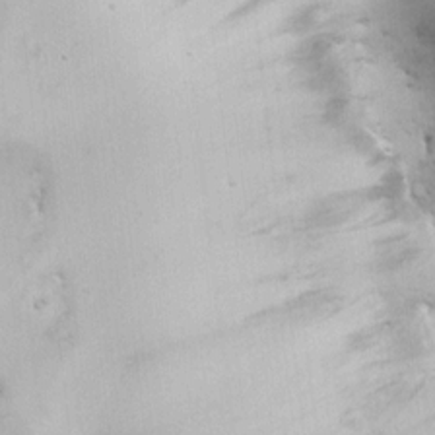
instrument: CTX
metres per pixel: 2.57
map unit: HNhu
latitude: 7.4426
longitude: -0.5168
